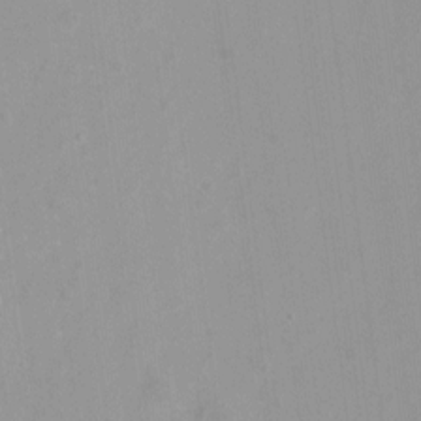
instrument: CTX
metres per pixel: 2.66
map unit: Hto
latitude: -8.1984
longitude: -41.8961
